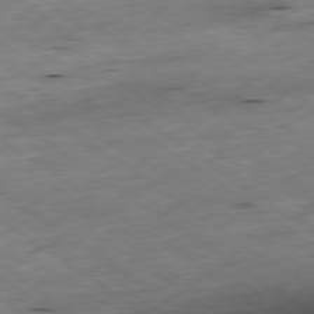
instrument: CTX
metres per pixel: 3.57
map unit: Ap
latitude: -79.6721
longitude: -91.4993
